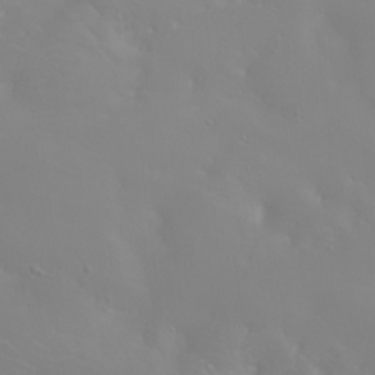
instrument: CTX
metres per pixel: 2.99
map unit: Htu
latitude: -4.4440
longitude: -88.9703
